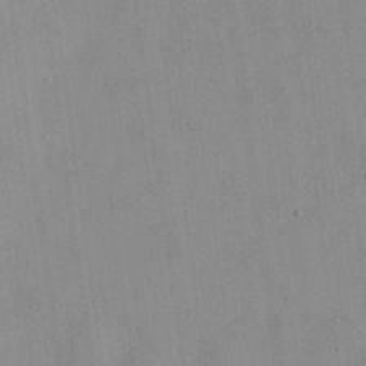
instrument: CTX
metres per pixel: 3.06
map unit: Aa
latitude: 22.4223
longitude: -141.6504
